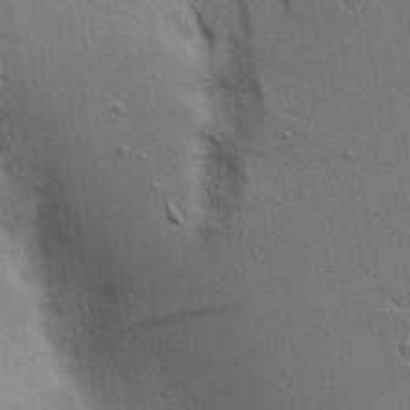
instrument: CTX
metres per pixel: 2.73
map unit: Aa
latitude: 17.7450
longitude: -125.3292
